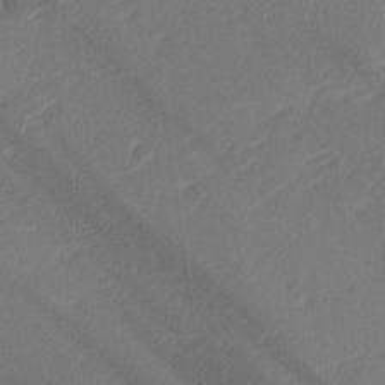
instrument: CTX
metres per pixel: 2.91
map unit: lHvf
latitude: 25.1214
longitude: 140.9919
